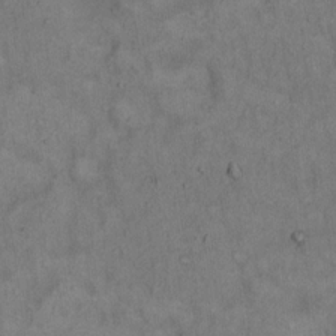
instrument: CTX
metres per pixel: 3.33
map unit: Hto
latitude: 15.4049
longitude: -61.5749
